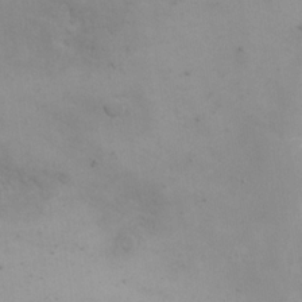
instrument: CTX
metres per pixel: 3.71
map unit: eHh
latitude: 18.6112
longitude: -67.0836
